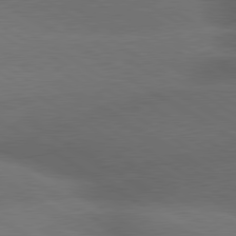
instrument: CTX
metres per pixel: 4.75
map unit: lApd
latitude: 79.6883
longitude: -155.0269
